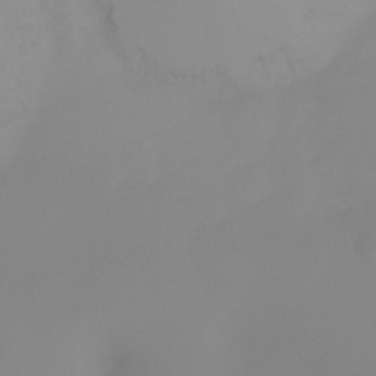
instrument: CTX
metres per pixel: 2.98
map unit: Ht
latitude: -17.1620
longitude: -46.2712
